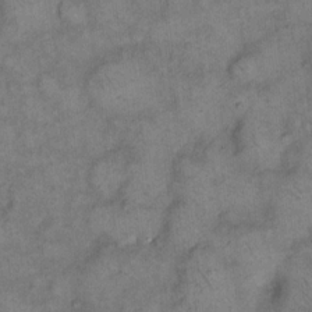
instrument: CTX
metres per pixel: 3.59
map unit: eHh
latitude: 13.8772
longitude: -64.8758
